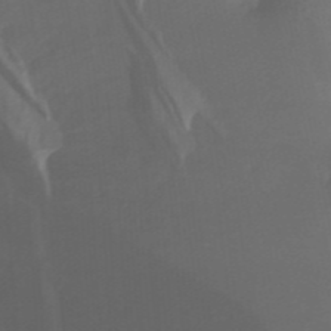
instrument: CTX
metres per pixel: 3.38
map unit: HNhu
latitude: -27.0486
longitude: 74.3118
